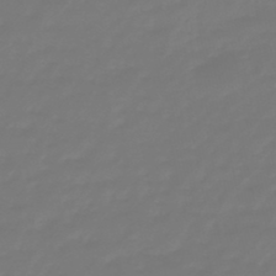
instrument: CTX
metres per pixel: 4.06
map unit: eHb
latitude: -46.7085
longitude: 81.2754
